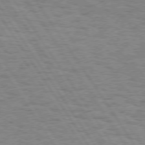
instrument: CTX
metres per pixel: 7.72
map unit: Hpe
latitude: 74.5924
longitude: -135.5560
